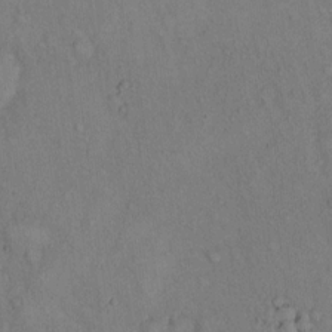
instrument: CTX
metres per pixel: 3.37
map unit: Hto
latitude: 14.1767
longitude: -61.4237
